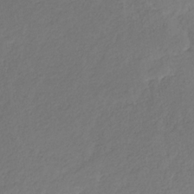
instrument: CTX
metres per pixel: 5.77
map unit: eHb
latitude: -30.4629
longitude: 65.2754
